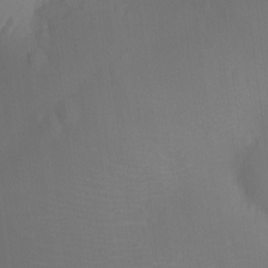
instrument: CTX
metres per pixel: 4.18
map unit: Ht
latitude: -10.8219
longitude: -22.8569
